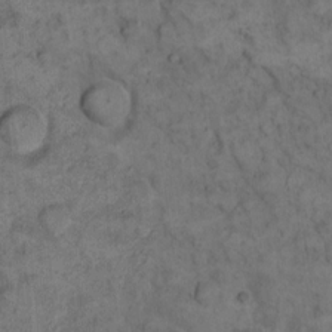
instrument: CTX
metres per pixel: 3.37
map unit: eHh
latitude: 13.3293
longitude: -64.6490
